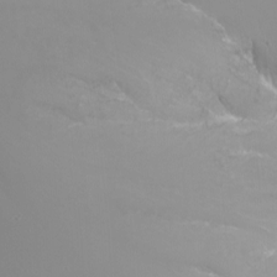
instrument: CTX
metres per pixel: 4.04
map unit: Nhu
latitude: -7.5210
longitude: -71.5371
